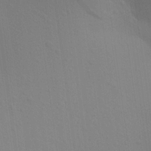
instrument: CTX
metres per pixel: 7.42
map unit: Aa
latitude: 22.4412
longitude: -145.3670
